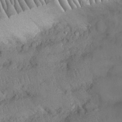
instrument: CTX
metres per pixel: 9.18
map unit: Nhu
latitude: 27.2348
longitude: -68.7624
